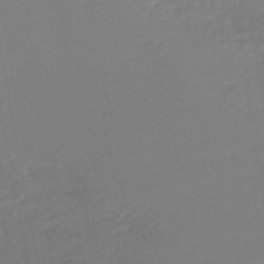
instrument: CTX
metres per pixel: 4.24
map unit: lHb
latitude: -45.9367
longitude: 73.9178
